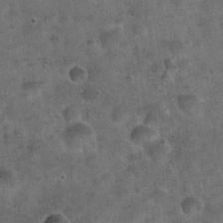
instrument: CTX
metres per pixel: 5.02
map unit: Hto
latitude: 22.4034
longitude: -52.9136
